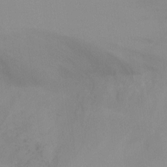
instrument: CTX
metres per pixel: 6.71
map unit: Ht
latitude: -8.7652
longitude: -28.7057
